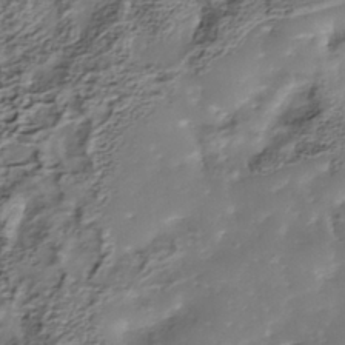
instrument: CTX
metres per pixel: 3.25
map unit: Nhe
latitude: -39.0676
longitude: -117.0270
